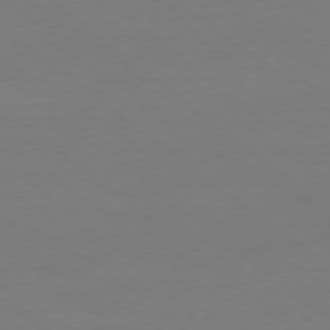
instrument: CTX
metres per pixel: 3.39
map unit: Ap
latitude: -78.6140
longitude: -97.7450
